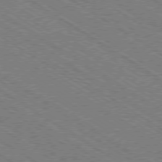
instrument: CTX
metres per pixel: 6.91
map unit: Ap
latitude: -79.5777
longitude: -79.6316
